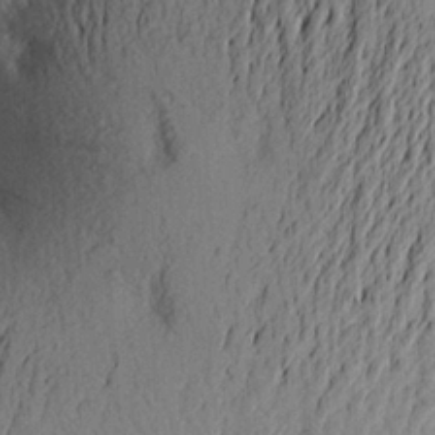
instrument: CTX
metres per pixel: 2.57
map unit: Aa
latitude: 23.9717
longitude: -150.3845
